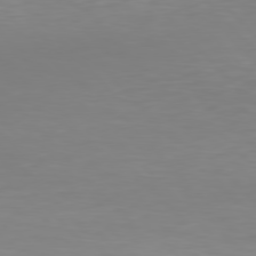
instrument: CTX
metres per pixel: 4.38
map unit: Hpe
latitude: 77.1970
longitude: -174.3089
